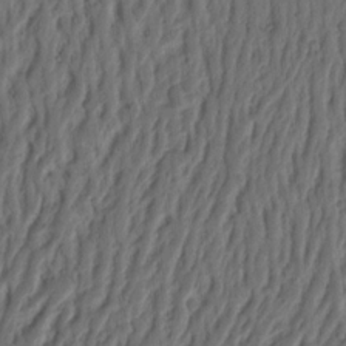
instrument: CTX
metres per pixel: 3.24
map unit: Ht
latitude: 11.8772
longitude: -75.2915
